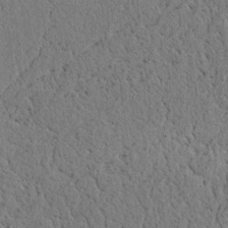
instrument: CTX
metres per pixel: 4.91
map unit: lAvf
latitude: 4.6301
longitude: 167.0108
